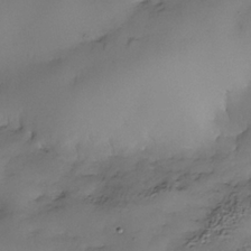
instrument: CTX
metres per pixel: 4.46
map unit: Nhe
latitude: -35.0108
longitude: -144.0444
